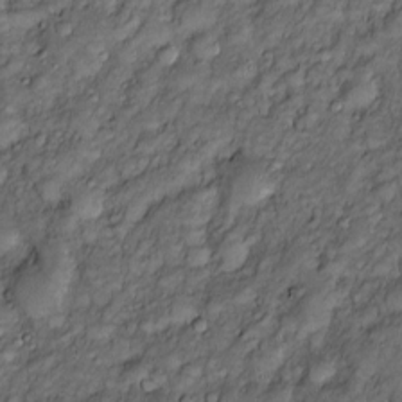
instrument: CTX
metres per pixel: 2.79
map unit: Htu
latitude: -6.9164
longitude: 159.5399
